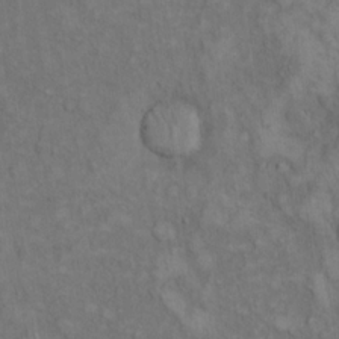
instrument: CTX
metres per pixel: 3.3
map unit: eHh
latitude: 17.0458
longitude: -63.7072
